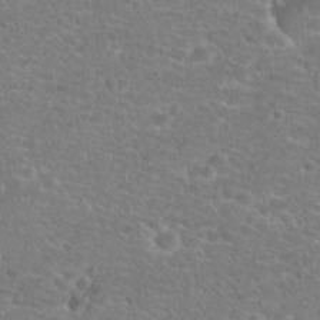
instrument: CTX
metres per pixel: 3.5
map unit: Hto
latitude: 25.6882
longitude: -48.5735
